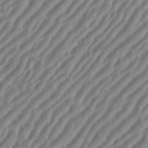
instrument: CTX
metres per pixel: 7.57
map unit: eHh
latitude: 36.1389
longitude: -134.5734
